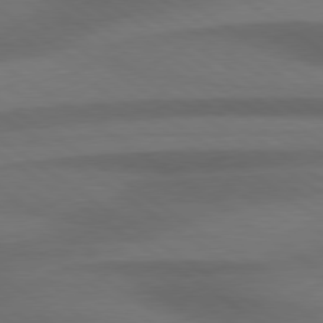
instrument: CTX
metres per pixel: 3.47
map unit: Hpe
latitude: 79.1026
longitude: -123.1214
